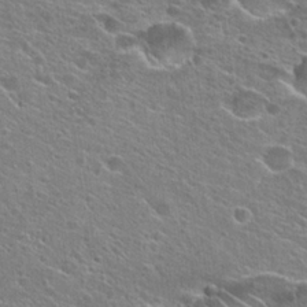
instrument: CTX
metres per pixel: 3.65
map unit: Hto
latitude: 25.3292
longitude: -44.4601
